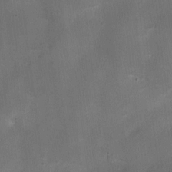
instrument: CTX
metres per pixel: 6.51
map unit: Ht
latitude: -2.2739
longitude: -20.2901
